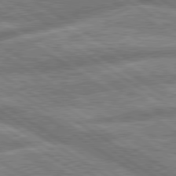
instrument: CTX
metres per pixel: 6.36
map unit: lApd
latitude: 79.8206
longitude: -170.1578
